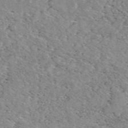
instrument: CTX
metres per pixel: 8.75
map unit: eAb
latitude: 50.1577
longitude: 113.3510
